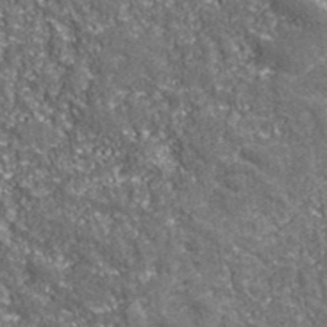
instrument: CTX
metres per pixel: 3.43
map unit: eHh
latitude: 42.6868
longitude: -91.0081
